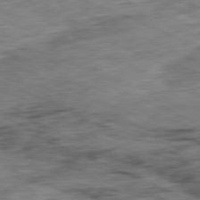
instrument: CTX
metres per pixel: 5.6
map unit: Ap
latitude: -81.7856
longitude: -71.5938
